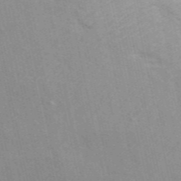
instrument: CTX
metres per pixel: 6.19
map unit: ANa
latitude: 49.8205
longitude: -72.4412
